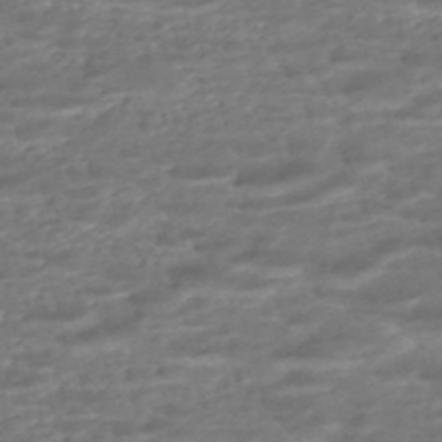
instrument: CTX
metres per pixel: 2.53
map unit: ANa
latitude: -45.1431
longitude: 104.6707
